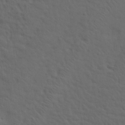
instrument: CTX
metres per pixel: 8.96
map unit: eHh
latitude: 30.3845
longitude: -69.4993
